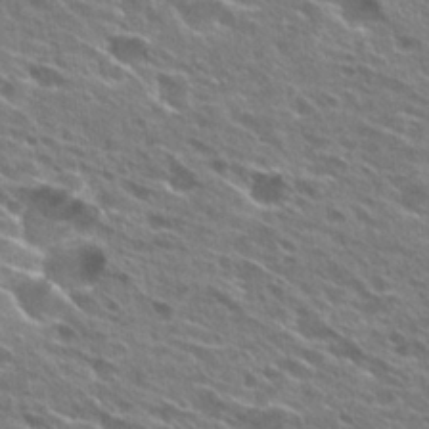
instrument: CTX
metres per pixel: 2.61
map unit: Hto
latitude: 27.3293
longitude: -44.4979
